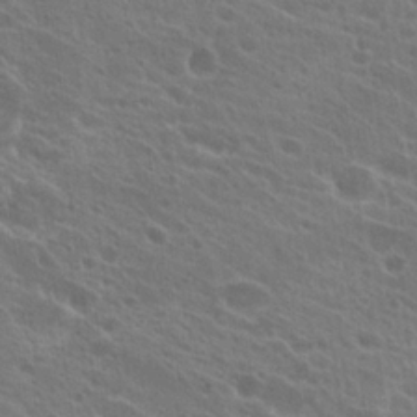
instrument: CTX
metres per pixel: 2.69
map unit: Hto
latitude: 23.1214
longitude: -39.1403
